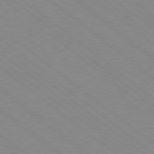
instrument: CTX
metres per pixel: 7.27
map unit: Hpe
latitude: 78.6113
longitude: -124.0822
